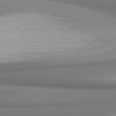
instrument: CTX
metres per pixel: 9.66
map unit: lApd
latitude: 80.6301
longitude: 178.8975
